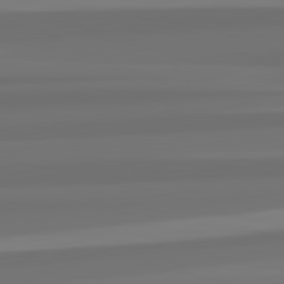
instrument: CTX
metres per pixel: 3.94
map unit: lApd
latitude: 82.8757
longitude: 164.9353
